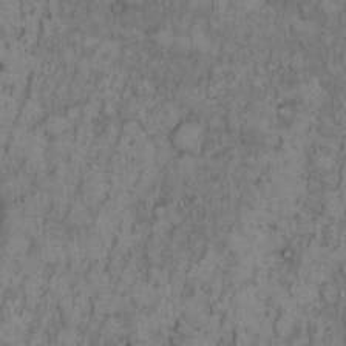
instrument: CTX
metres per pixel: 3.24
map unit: Hto
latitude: 9.0648
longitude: -58.2523
